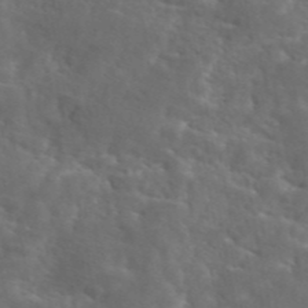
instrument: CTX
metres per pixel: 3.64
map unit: eAb
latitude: 45.8205
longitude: 125.3321
